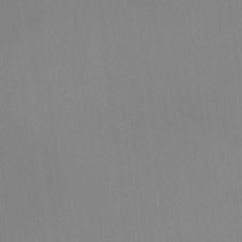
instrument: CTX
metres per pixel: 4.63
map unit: HNhu
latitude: 6.0255
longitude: 4.7463
